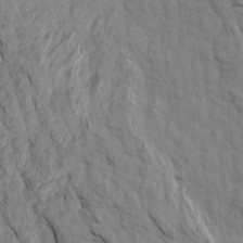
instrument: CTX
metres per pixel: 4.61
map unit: Aa
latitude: 18.6868
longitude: -146.4790
